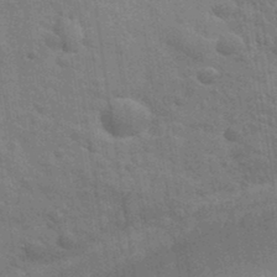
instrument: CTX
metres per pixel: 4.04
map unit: Hto
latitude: 35.1403
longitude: -51.6882
